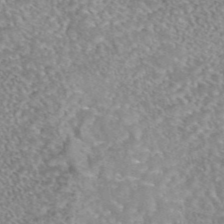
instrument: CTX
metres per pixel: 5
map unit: eAb
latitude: 44.9702
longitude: 104.7841
